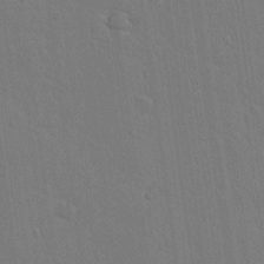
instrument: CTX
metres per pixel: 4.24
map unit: lAvf
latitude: 15.2159
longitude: -126.8569
